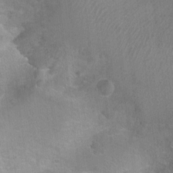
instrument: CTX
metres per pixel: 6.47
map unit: Ht
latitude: -1.6722
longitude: -17.0647
